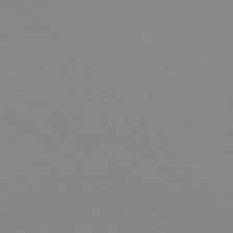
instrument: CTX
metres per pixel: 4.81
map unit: Hpe
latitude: 78.3279
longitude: -165.3860
